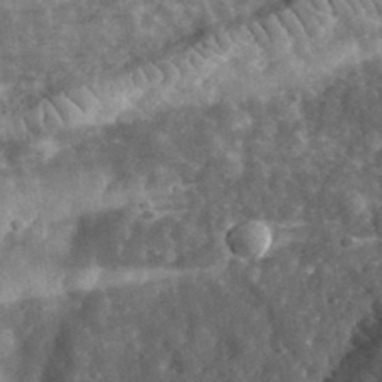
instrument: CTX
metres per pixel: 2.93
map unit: eHh
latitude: 34.1766
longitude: -78.5924
